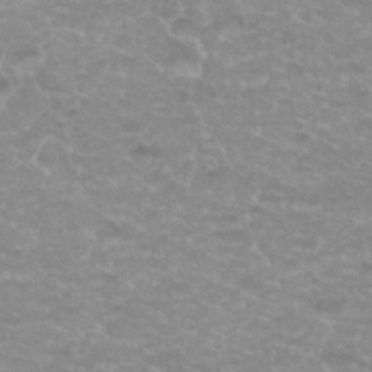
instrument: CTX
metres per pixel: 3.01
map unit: Hto
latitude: 20.1578
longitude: -36.9892
